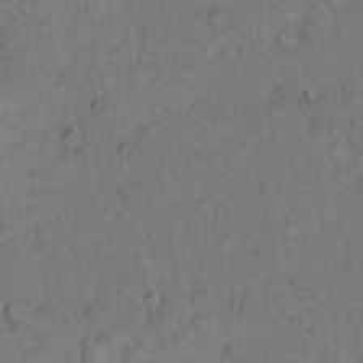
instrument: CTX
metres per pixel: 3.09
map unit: Hto
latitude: 12.7435
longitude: -57.5560
